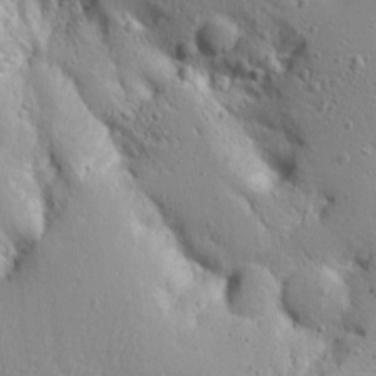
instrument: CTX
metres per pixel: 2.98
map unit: Aa
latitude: 15.0459
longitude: -141.6127
